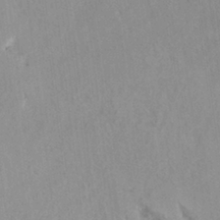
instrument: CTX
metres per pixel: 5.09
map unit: Hto
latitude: 7.4615
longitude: -34.4601
